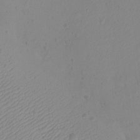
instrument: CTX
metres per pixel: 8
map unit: eHh
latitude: -9.5021
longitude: -68.9513
